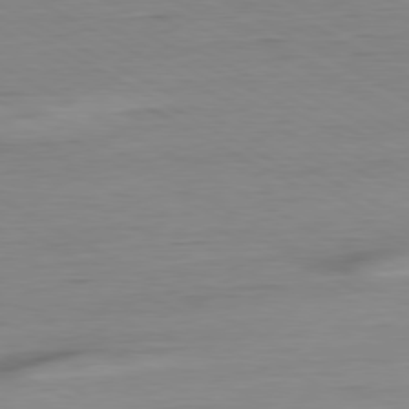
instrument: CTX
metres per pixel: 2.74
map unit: Ap
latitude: -80.5952
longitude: -78.4412
